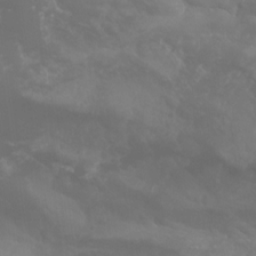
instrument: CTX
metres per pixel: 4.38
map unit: Aa
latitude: -8.8597
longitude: -78.4979
